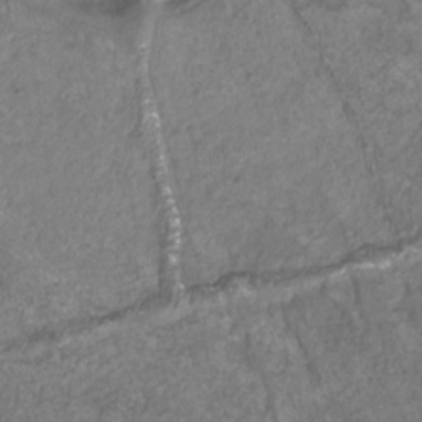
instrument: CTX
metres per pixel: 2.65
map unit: Htu
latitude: 3.3104
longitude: -21.1026
